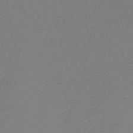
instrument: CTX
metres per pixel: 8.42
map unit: lHb
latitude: -45.9178
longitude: 61.7289
